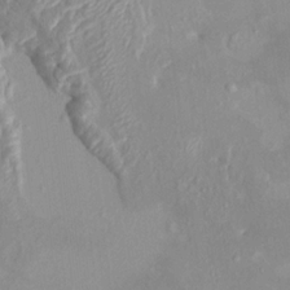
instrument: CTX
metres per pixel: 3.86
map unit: HNhu
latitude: 7.7450
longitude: -1.4615
